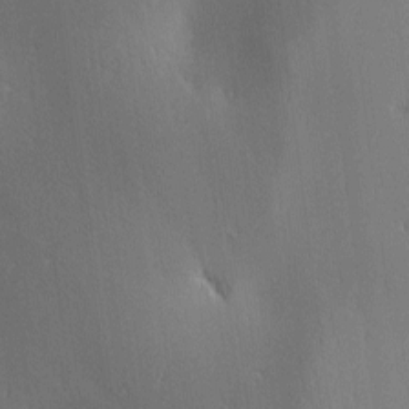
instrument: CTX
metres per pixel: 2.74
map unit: lAa
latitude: 1.7827
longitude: -116.9325
